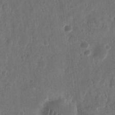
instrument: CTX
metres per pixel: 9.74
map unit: eHh
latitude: 11.8206
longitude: -73.5938
